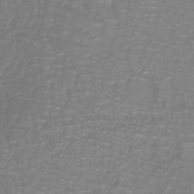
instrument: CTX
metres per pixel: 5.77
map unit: lHb
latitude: -41.0864
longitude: 56.9919
